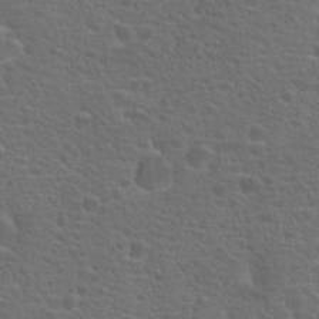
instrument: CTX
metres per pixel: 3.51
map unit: Hto
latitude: 18.6868
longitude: -41.9150
